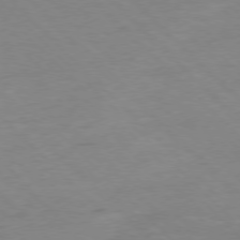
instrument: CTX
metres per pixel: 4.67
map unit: Ap
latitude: -77.6722
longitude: -87.3481
